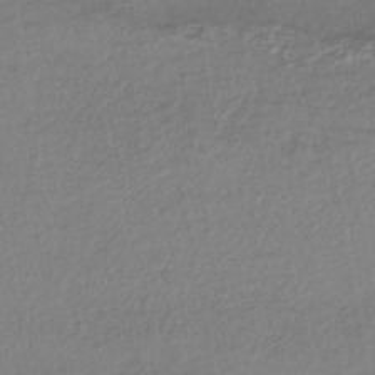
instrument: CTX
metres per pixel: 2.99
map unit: HNhu
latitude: -44.2173
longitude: 95.8044
